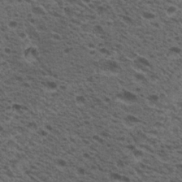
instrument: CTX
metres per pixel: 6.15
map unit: Hto
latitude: 19.9906
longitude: -31.6505
